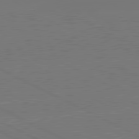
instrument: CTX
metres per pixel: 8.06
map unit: lApd
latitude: 81.1592
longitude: -127.4804
